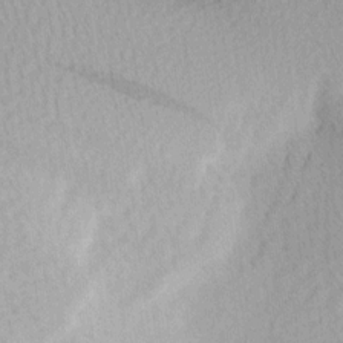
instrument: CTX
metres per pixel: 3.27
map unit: Ave
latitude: 11.4427
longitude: -107.3293
